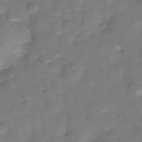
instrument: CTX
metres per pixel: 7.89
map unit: Hve
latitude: -30.3495
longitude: 93.0486
